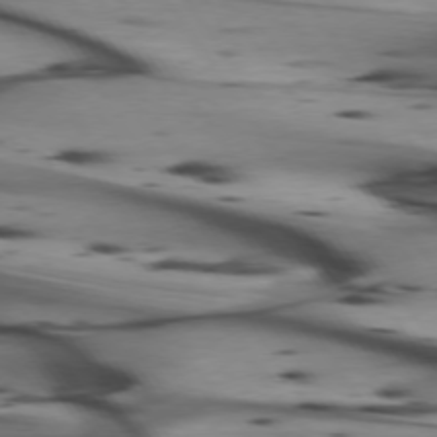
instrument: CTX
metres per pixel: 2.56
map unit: lApd
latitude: 74.3278
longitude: -64.5924
